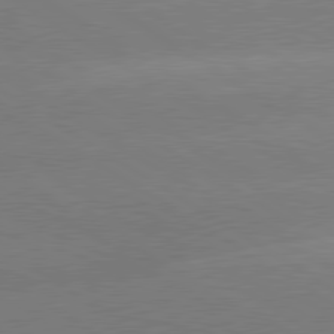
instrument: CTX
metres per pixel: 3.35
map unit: lApd
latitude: 80.1956
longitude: -148.7435
